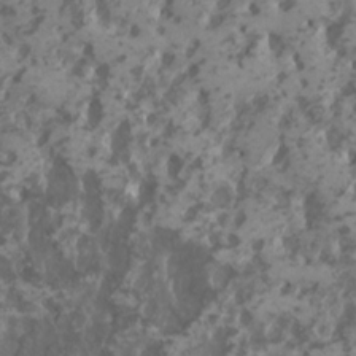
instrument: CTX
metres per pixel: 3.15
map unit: HNhu
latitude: 0.8946
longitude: 7.3887
